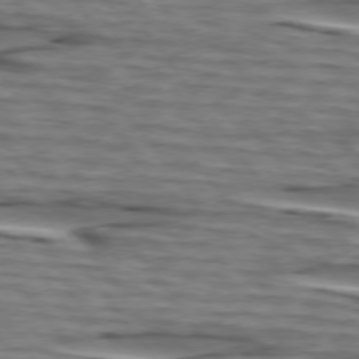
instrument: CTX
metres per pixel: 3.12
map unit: lApd
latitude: 75.1025
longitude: -71.7638
